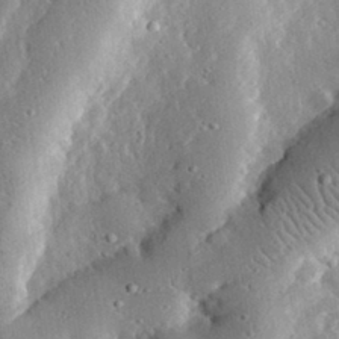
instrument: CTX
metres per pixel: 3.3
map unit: lHvf
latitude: 32.4601
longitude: -84.3278
